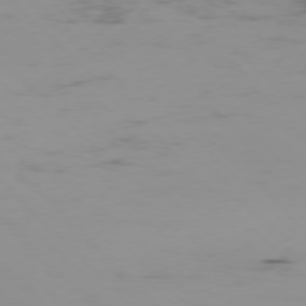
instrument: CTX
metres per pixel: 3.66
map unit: Ap
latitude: -76.9731
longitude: -82.4034
